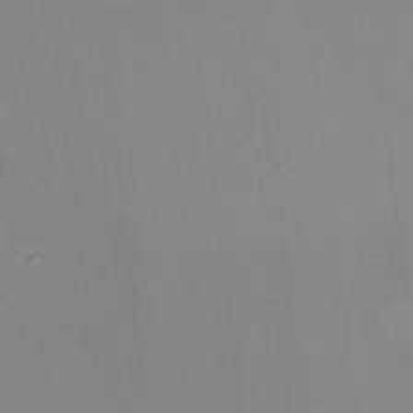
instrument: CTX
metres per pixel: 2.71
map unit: eHh
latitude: -5.3131
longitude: -87.0080
